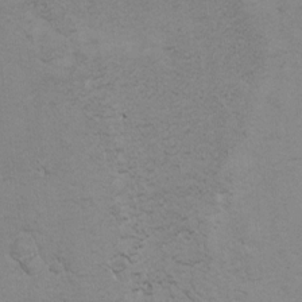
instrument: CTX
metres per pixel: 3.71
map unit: eHh
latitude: -2.8596
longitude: -73.8395
